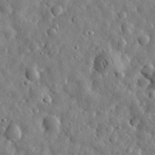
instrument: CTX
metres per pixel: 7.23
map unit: eHh
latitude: 31.7828
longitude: -73.7639
